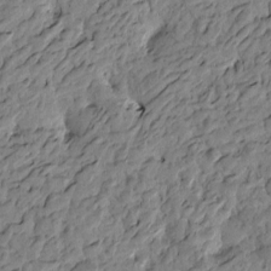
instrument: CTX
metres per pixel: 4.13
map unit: Htu
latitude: -4.2928
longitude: 179.3131
